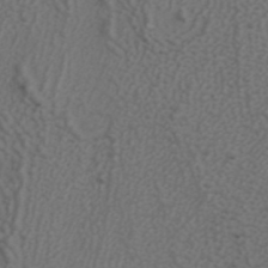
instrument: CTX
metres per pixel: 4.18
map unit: ANa
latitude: 38.4790
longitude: 23.6722
